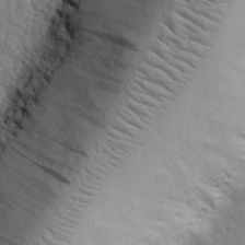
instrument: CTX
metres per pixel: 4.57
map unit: eHh
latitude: 28.1955
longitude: -75.8205
